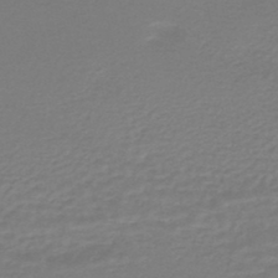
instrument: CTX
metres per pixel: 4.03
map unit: HNhu
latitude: -47.2187
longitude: 98.5951
